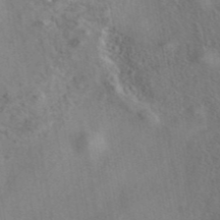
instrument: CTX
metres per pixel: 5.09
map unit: eAb
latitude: 42.2901
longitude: 110.8974
